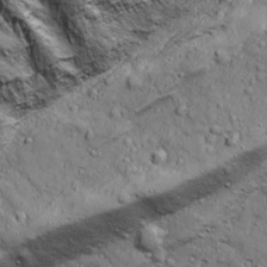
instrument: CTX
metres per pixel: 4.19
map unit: Ave
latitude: 17.8772
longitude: -132.8002
